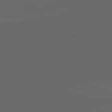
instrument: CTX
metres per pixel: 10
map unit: lApd
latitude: 82.1199
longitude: -169.9528
